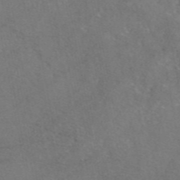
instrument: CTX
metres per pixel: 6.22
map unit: eAb
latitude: 47.0081
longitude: 110.6140
